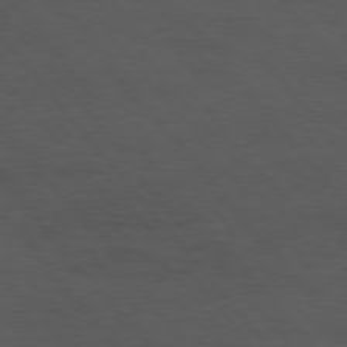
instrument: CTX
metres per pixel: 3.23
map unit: Hpe
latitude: 75.2726
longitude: -146.0255
